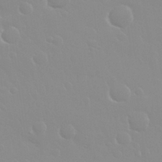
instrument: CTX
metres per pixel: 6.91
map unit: Nhu
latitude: 30.1011
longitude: -56.6301
